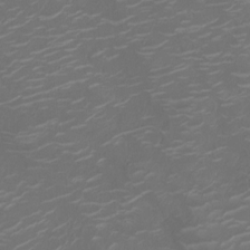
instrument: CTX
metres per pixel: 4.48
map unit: Ht
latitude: -10.0661
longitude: -19.5560
